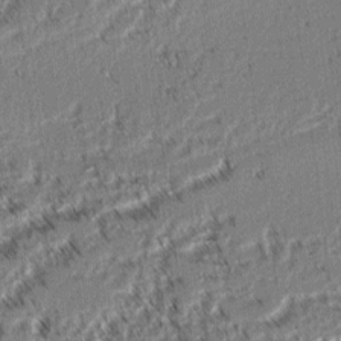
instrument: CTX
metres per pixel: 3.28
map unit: lAvf
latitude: 3.0647
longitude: -105.9717
